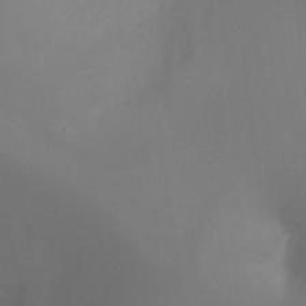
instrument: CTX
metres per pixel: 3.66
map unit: Ht
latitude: -16.7464
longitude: -42.1389
